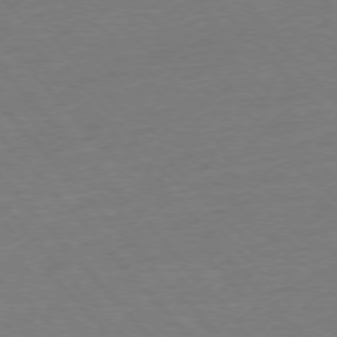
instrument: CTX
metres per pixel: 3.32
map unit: Ap
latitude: -76.6518
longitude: -93.4615
